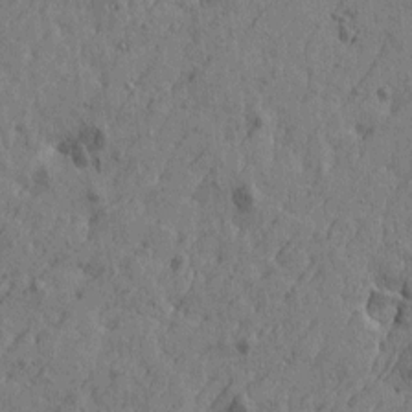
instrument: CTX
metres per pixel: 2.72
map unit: Htu
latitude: -5.9367
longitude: 179.7099
